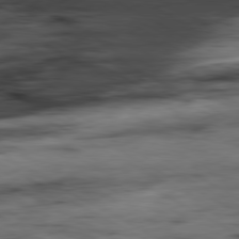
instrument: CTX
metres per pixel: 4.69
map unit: Ap
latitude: -80.8219
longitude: -83.7827
